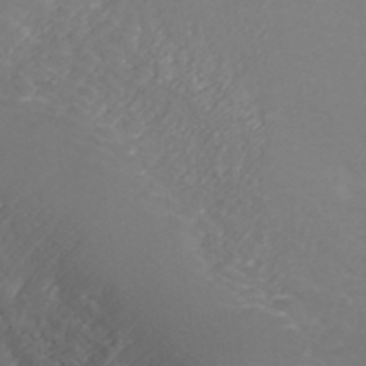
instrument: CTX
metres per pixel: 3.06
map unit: ANa
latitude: 41.6882
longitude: 28.1228
